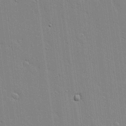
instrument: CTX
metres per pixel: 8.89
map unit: lAvf
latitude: 15.8584
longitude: -128.2522
